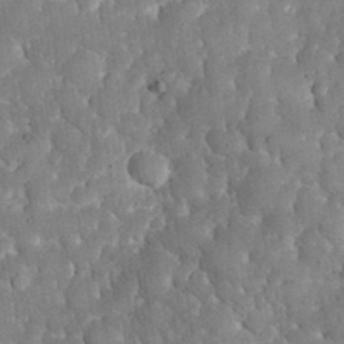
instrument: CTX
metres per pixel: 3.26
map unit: eHh
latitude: 31.8962
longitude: -64.9514
